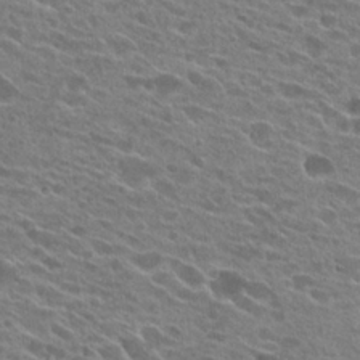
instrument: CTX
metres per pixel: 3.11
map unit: Hto
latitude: 25.2348
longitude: -42.6113
